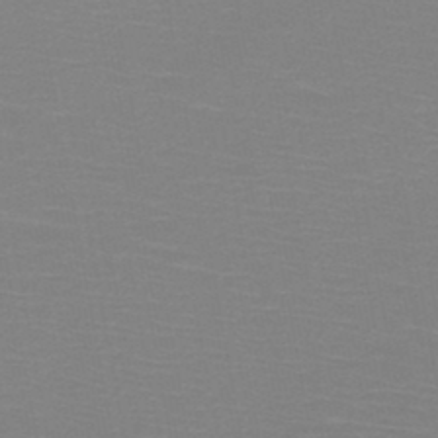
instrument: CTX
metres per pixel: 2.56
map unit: HNb
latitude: -46.7652
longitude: -45.5938
